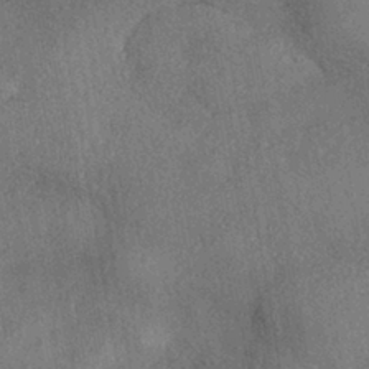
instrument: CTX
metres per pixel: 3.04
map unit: eHh
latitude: -41.6155
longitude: 120.9163
